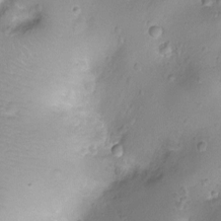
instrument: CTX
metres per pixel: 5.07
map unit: Ht
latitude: -8.1606
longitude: -21.2159
